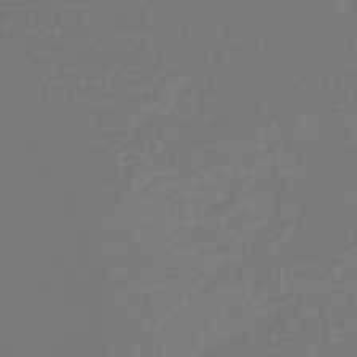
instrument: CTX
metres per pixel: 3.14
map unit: lHb
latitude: -43.0108
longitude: 67.7100
